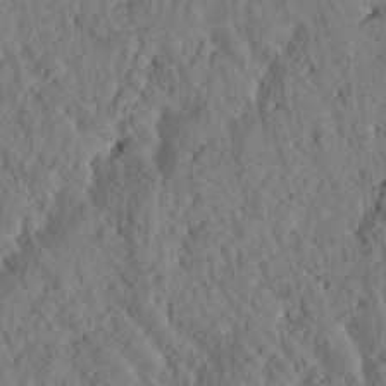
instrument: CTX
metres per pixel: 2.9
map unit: Htu
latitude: 0.5923
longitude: 176.3495
